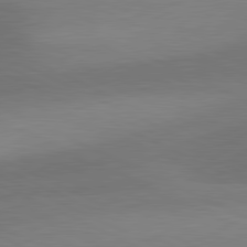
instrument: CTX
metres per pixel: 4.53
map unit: lApd
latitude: 81.1025
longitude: 125.9367
